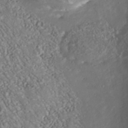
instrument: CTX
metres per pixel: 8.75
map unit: Nhu
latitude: -40.3117
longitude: -83.2914
